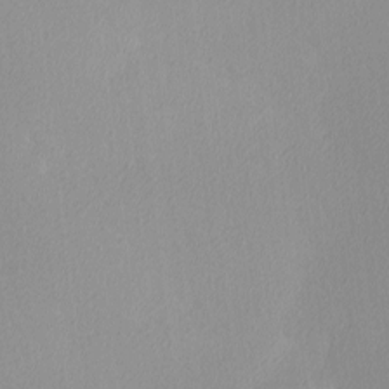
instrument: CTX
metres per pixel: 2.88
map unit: Ave
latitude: 3.4615
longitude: -113.1970
